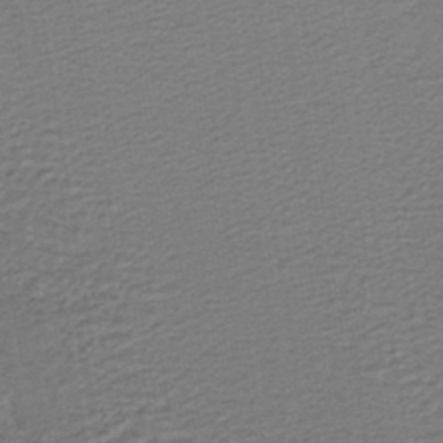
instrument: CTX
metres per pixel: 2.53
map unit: lHb
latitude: -41.7100
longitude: 53.3509
